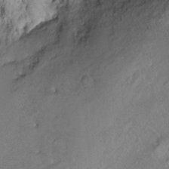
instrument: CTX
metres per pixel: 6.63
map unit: Ht
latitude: -6.2739
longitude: -35.1592
